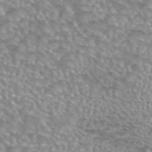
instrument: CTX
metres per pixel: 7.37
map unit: eAb
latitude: 44.0822
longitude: 104.4251
